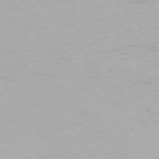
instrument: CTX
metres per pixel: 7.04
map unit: Ap
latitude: -74.4251
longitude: -76.2900
